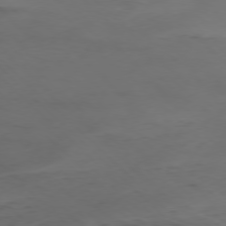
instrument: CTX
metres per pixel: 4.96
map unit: Hpe
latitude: -77.5966
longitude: 11.5210
